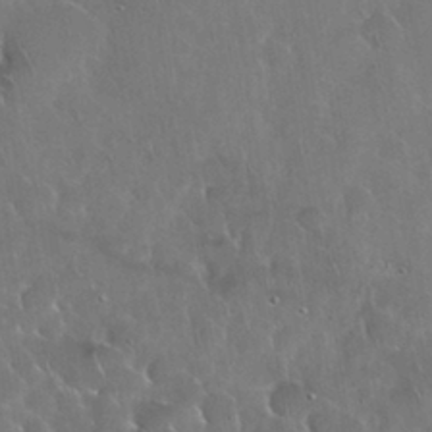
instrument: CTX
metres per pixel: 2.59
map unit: Nhu
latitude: 28.2711
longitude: -61.8394
